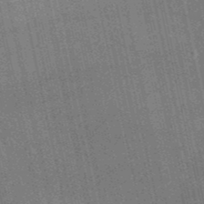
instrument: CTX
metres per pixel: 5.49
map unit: HNb
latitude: -51.7289
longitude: -41.4804
